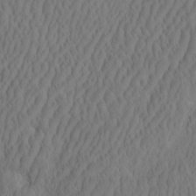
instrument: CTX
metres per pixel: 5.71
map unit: eHh
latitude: -2.4062
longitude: 15.9178
